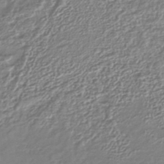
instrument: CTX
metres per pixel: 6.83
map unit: lHb
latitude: -41.4832
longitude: 75.8234
